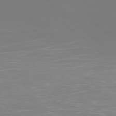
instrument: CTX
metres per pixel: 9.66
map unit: Ap
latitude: -78.2361
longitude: -94.9703
